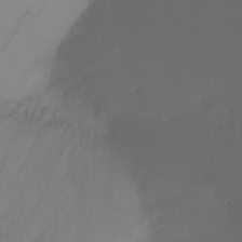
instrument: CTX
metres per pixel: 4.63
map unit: Ht
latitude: -12.9353
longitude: -50.6301
